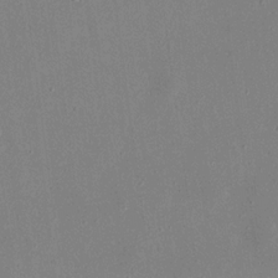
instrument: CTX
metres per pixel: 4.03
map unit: eHh
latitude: 17.7828
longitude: -70.4790
